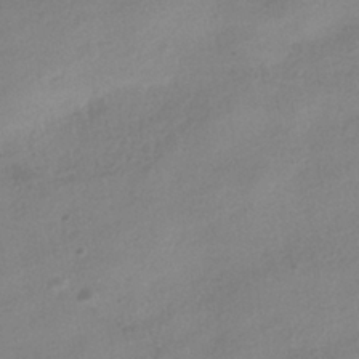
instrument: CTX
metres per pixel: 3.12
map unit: HNhu
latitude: -40.9542
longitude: 99.0486
